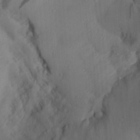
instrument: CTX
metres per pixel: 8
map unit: Aa
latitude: 29.0458
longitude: -136.1011
